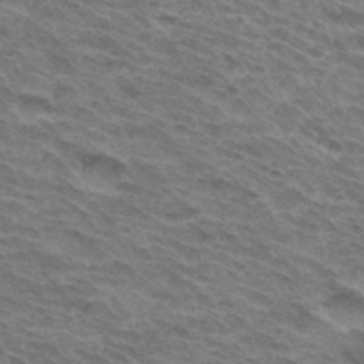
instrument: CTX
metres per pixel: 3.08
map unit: Hto
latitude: 33.7072
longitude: -43.7450
